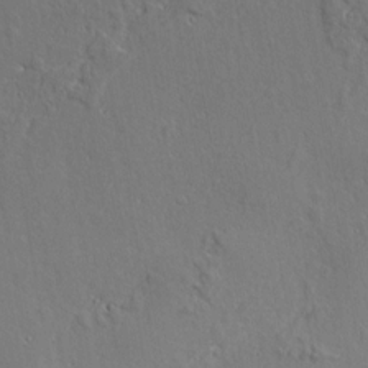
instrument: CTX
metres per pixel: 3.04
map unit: Aa
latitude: 9.2348
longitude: -132.3089
